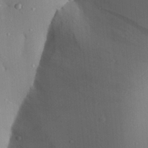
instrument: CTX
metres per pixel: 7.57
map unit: Aa
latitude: 28.1955
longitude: -131.8773
